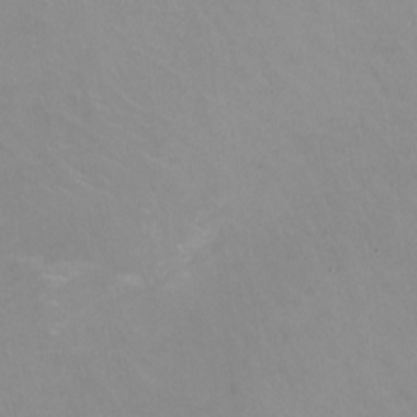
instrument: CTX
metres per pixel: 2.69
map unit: HNhu
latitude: -1.3699
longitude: -2.4979
